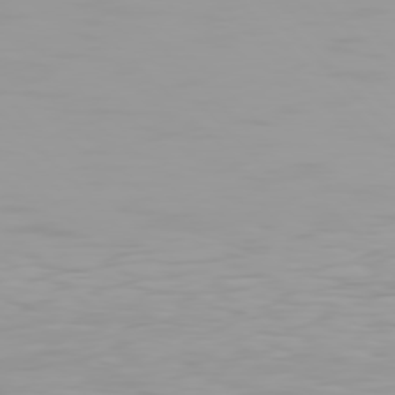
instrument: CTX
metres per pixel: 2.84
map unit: Hpe
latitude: 77.4804
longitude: -140.2333
